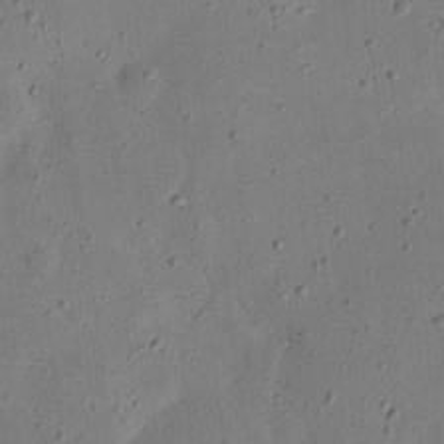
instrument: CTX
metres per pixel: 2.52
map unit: eHh
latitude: 24.4412
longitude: -69.1214
